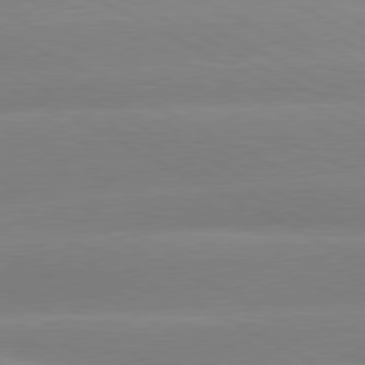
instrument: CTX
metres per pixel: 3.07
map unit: lApd
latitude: 80.6490
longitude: -154.4223
